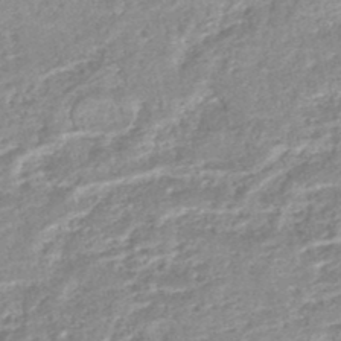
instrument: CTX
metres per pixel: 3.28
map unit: HNhu
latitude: -47.9556
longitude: 102.2362
